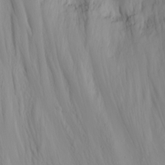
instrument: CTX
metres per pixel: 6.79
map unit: Nhu
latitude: -4.5762
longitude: -81.7639
